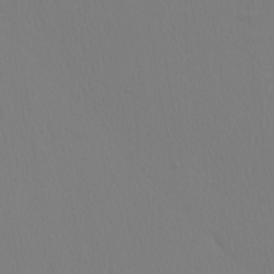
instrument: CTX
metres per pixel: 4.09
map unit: Ave
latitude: 23.6694
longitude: -135.3481
